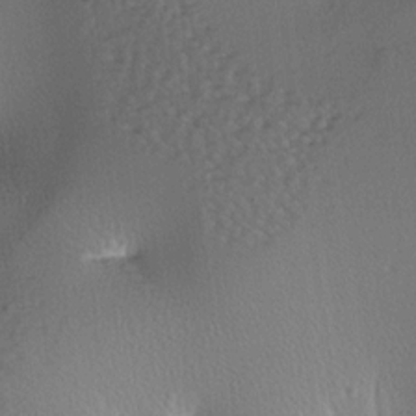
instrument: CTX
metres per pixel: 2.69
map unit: lAa
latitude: -7.4832
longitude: -124.6868
